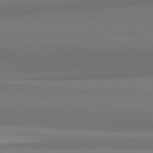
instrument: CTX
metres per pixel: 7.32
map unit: lApd
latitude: 82.2522
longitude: 170.1606
